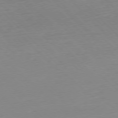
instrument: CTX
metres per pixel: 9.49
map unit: Hpe
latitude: -77.8233
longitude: 12.6141
